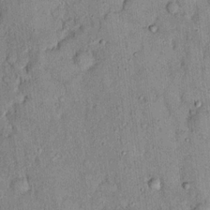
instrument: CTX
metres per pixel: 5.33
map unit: eHh
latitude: 18.9324
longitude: -61.4993
